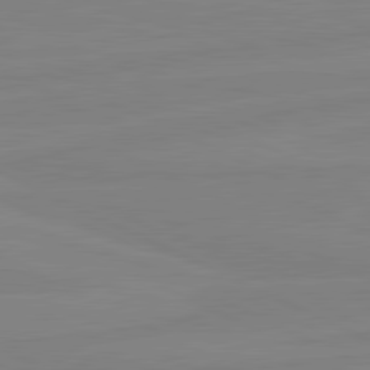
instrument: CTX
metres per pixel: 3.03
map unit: lApd
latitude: 81.3482
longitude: -177.8583
